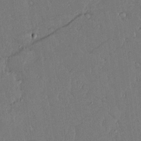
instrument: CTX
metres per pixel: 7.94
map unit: lAvf
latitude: 14.5546
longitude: -127.5938
